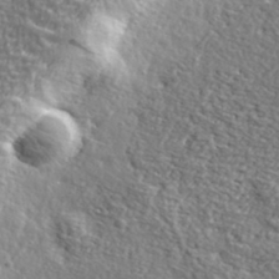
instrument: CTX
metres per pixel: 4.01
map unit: eHh
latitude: 36.0444
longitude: -80.6868
